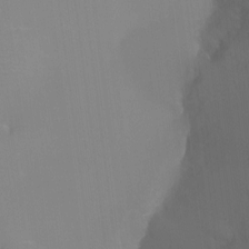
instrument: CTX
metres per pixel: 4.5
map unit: Ht
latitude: -9.9367
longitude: -29.1970
